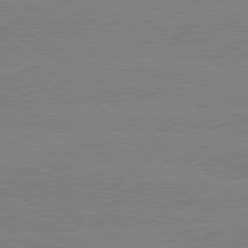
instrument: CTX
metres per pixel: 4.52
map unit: lApd
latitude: 80.3467
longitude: -127.4049
